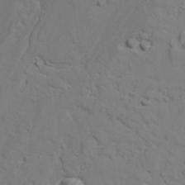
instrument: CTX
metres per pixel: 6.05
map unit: lAvf
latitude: 26.3656
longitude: -110.0633
